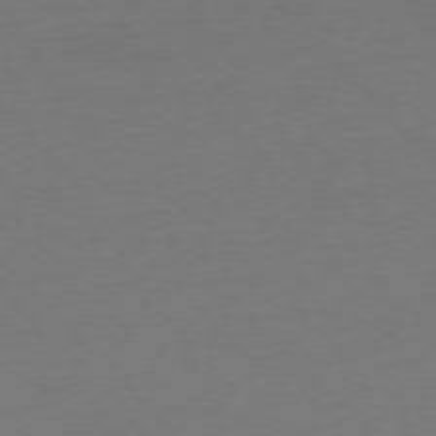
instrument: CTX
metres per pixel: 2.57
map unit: Ap
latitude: -76.8219
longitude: -71.5749
